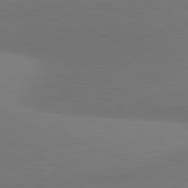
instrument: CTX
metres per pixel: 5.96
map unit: lApd
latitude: 80.8191
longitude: 126.4818
